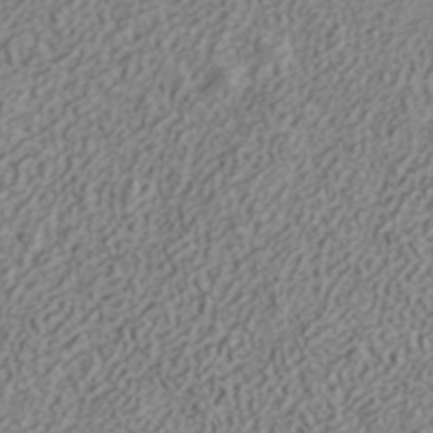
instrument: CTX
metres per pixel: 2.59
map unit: ANa
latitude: 41.8583
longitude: 30.2361
